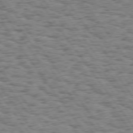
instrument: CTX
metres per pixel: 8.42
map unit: Hpe
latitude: 74.1578
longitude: -134.7813
